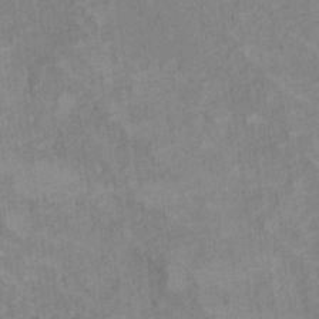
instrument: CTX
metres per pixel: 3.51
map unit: Hto
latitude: 7.2915
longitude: -37.0270
